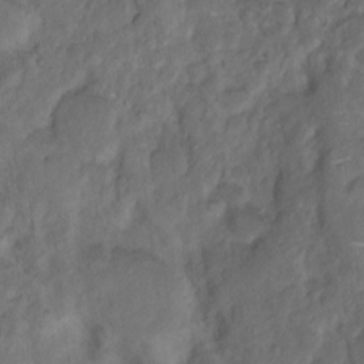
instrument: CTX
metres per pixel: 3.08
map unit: eHh
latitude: 1.1214
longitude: -56.0633
